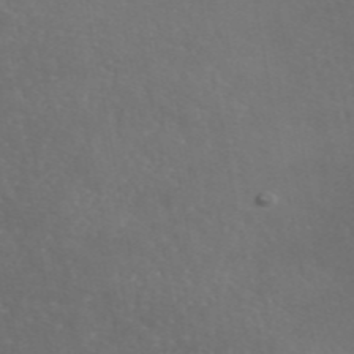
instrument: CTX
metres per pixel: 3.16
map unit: eAb
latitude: 46.2334
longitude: 117.0864
